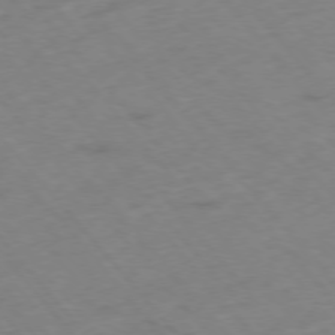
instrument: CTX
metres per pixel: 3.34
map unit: Hpe
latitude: -76.2550
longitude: -18.1011
